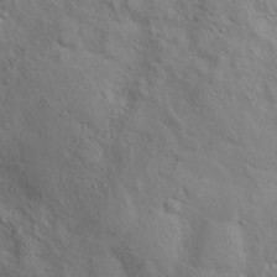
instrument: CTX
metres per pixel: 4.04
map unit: Hto
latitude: 17.2537
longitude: -53.0081
